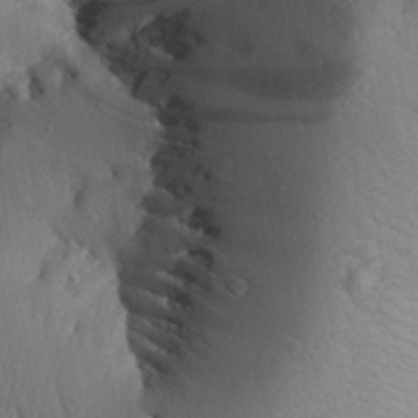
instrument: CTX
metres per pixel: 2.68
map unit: Aa
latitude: 30.3657
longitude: -141.2914
